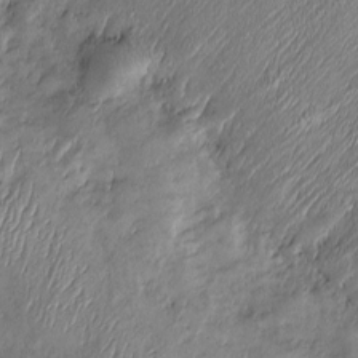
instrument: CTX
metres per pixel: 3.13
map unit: Htu
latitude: -6.8597
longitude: 159.6722
